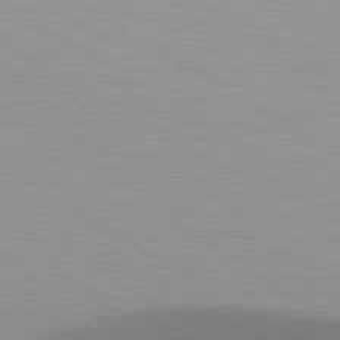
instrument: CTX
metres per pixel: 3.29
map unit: lApd
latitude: 81.1970
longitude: 160.9542
